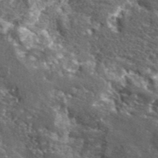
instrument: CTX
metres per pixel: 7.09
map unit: lHvf
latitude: 41.9150
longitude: -89.8017
